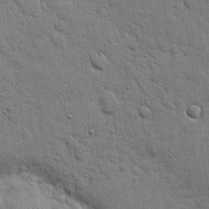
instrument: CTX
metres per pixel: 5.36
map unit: eHh
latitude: 20.2334
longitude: -63.2348
